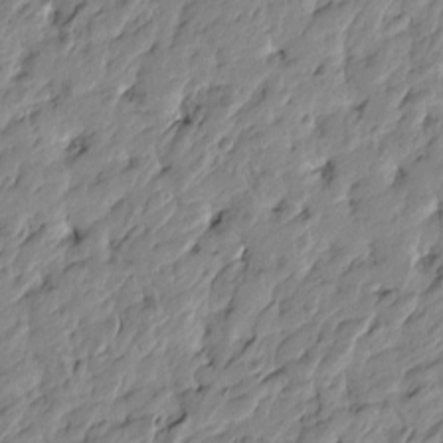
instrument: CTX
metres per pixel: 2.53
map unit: Htu
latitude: -4.0661
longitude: 178.6518
